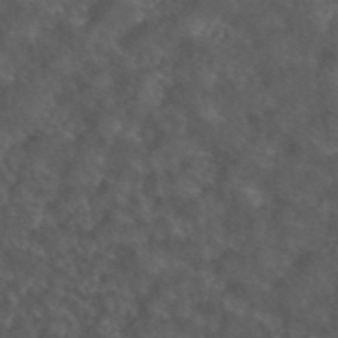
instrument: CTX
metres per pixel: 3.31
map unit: ANa
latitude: 44.2900
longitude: 24.7085
